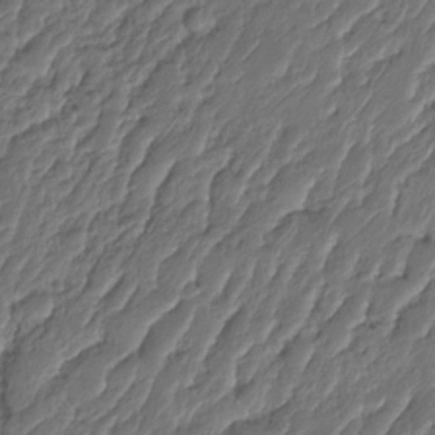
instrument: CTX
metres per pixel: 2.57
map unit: HNhu
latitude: -24.7274
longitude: 50.7085
